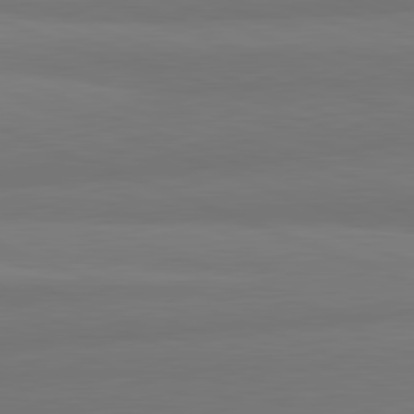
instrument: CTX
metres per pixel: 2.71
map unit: lApd
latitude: 82.1011
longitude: 176.6707
